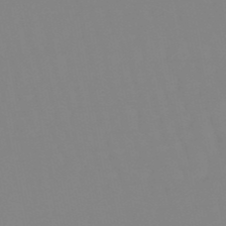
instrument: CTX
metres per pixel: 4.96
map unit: eHb
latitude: -50.3495
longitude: 74.0850
